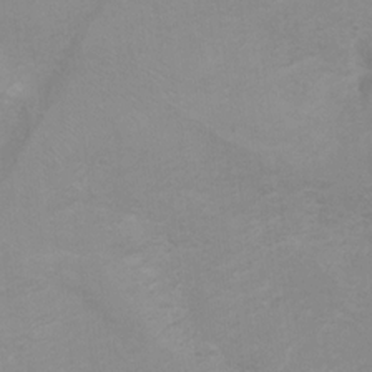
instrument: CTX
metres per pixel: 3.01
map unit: Hto
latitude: 6.7246
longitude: -35.9528
